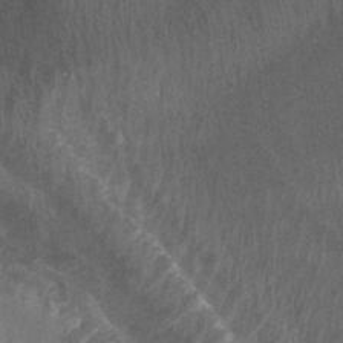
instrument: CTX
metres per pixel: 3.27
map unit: Ht
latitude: 2.7057
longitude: -19.6505
